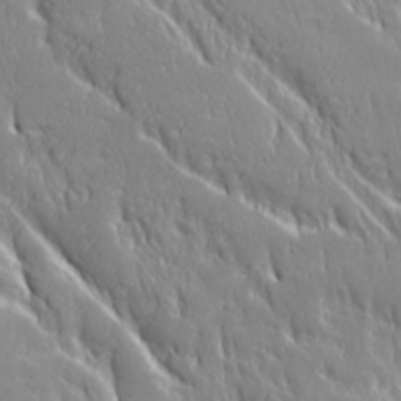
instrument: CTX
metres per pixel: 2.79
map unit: Ave
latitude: 22.2900
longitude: -135.2915
